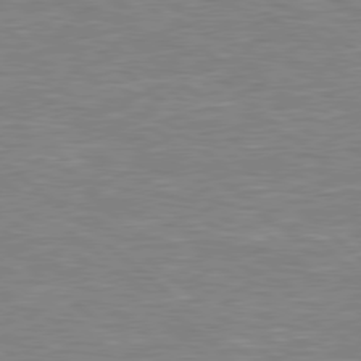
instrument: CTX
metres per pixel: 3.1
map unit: Hpe
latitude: 78.5357
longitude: 179.9178
